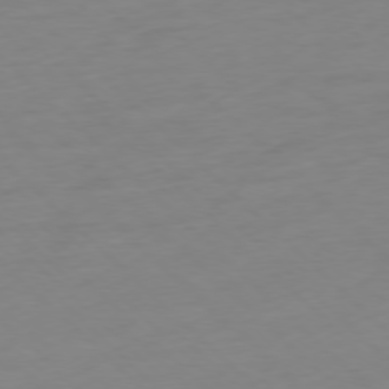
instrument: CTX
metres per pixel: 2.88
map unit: Ap
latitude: -77.3321
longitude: -78.0444
